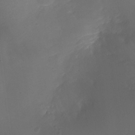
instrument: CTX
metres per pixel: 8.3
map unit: HNhu
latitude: -21.1053
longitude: 84.3495
